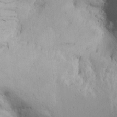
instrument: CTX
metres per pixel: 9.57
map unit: Aa
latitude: 13.1781
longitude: -143.0081
